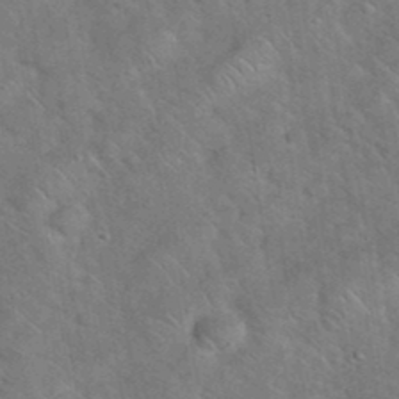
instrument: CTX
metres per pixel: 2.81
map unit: eHh
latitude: 37.9906
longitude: -65.0647
